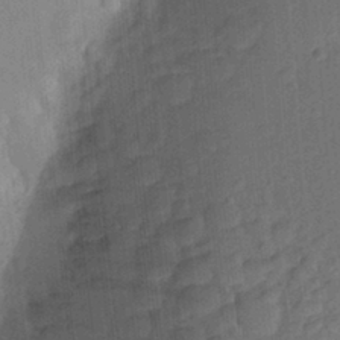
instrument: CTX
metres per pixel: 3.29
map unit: Aa
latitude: 23.7072
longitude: -147.5183
